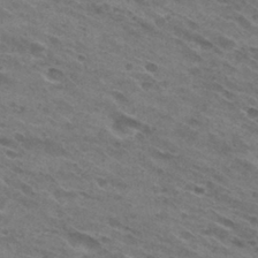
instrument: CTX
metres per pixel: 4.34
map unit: Hto
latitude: 31.0081
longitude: -45.3670
